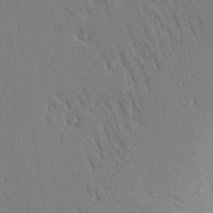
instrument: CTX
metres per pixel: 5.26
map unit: Aa
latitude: 26.6113
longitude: -148.2523
